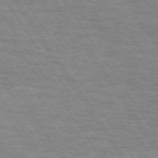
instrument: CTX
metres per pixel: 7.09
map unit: Hpe
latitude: 73.8017
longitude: -130.8947
